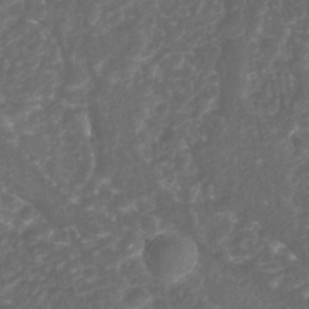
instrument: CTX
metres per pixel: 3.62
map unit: Nhu
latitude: 26.7435
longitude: -65.9528
